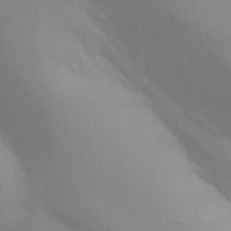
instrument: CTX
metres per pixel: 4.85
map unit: Aa
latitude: 32.4223
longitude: -144.9514
